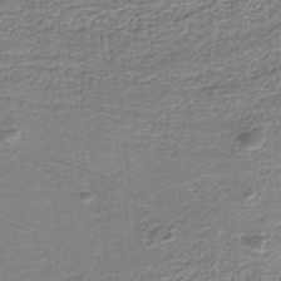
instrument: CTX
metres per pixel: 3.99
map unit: HNb
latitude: -39.1242
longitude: 51.1809
